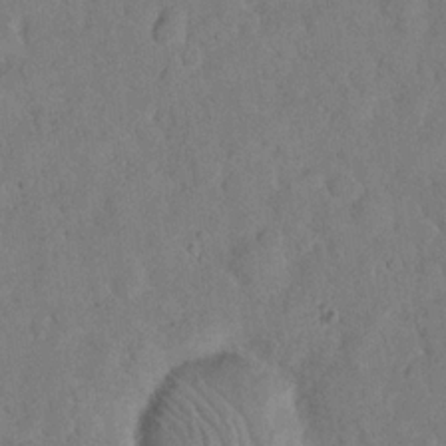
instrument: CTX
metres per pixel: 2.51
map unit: eHh
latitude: 18.9136
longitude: -62.7813
